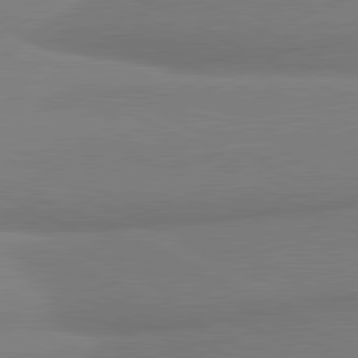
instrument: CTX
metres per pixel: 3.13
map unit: lApd
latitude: 80.9514
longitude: 167.0108
